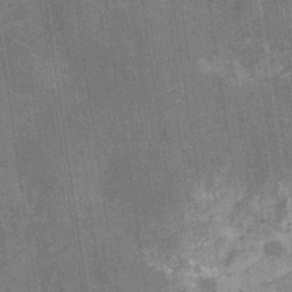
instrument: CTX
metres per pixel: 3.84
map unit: Hve
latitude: -28.9731
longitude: 92.4062
